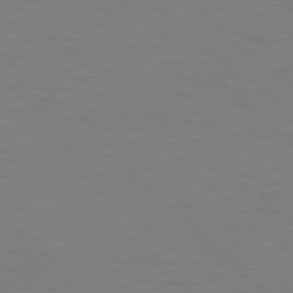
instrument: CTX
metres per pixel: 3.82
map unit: Hpe
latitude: 78.4034
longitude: -150.4223
